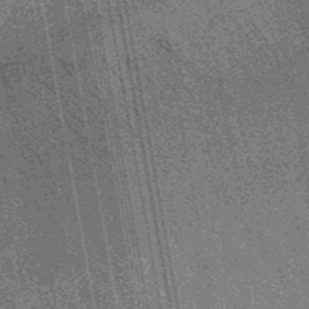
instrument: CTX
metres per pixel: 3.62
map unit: lHb
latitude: -48.2740
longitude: 73.8989
